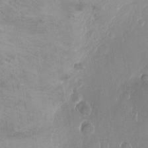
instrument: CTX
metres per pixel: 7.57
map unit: Nhu
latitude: -12.8975
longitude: -39.0836
